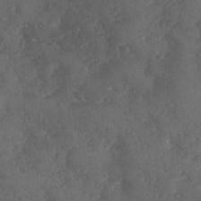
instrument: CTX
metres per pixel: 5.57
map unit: Ave
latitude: 0.6490
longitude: -111.4238
